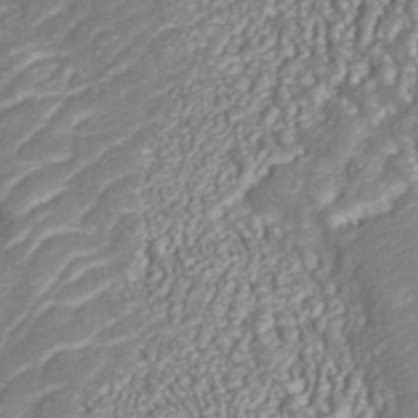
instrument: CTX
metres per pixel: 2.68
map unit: ANa
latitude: 43.5938
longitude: 36.1416
